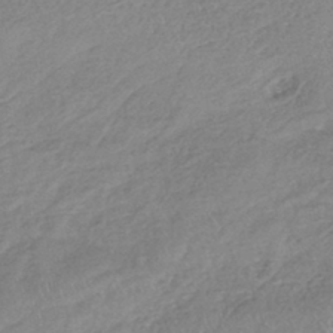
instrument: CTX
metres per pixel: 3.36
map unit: lHb
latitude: -40.6707
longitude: 68.6896
